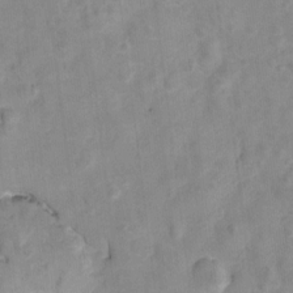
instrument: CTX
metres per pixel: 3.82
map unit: Hto
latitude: 5.9717
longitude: -31.7639
